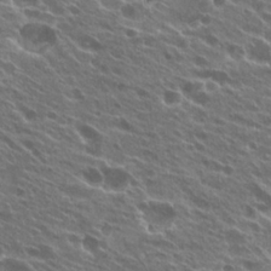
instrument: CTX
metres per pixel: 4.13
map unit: Hto
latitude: 24.9891
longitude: -39.8394
